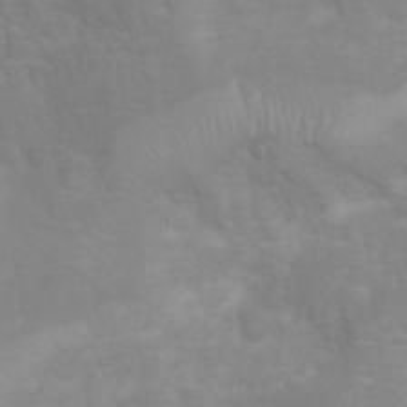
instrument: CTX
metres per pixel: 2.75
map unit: Ht
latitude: 2.8569
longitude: -27.1214
